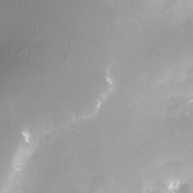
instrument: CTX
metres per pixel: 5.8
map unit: Nhe
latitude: -28.2740
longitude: -109.7071
